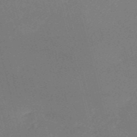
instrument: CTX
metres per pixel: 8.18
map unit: HNb
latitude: -54.7085
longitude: -36.5357
